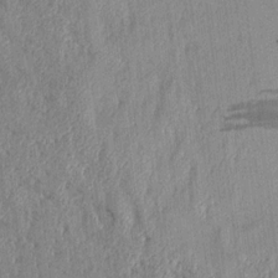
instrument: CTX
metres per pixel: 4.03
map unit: Aa
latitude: 16.5735
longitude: -147.9151
